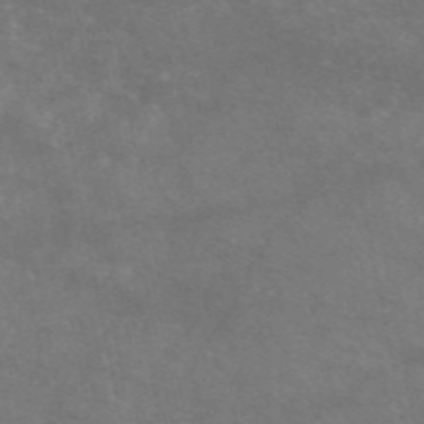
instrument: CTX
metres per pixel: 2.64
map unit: eAb
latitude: 47.0648
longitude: 119.8800
